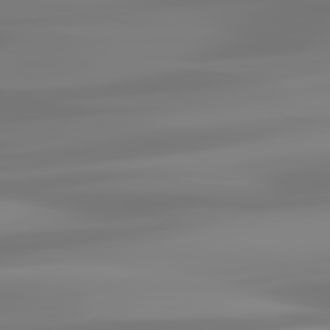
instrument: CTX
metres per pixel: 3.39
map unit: lApd
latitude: 82.9513
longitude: -131.8773
